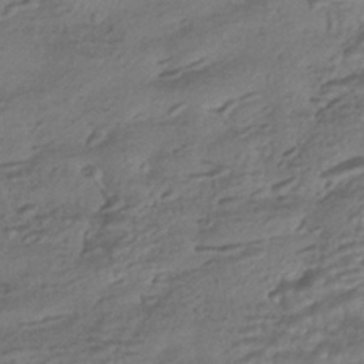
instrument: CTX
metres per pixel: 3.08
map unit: HNhu
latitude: -43.8233
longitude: 95.8800
